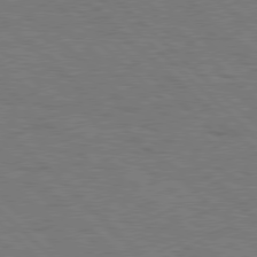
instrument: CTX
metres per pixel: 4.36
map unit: Hpe
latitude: 78.0822
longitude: -154.8380
